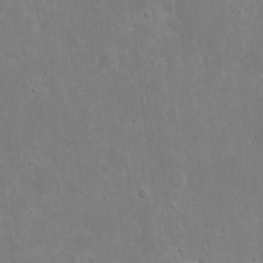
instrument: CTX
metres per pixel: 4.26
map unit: eHh
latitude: 8.5357
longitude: -71.4615
